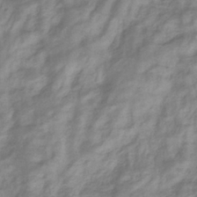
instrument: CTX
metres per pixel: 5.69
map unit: eHb
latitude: -36.8219
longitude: 75.5777
